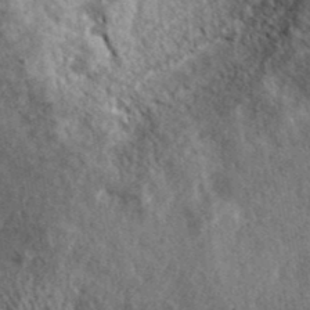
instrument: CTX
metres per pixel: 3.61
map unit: ANa
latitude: 41.2536
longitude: -86.6301
